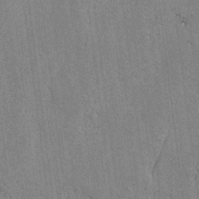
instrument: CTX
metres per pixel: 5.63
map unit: lAvf
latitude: -5.8422
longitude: -114.5356
